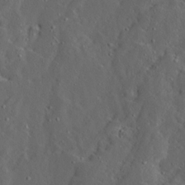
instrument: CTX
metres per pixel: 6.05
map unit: Ave
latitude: 13.7261
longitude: -136.5546
